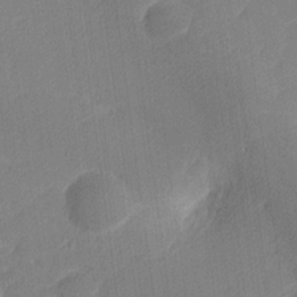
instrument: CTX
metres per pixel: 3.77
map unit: lHvf
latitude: 25.3859
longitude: 141.7477
